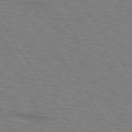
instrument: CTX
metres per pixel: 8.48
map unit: lApd
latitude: 73.2915
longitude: -73.0837
